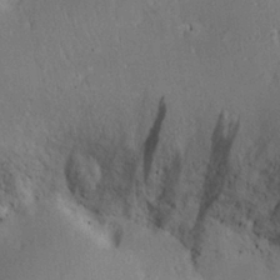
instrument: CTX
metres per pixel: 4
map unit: Aa
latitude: 27.6127
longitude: -135.3859
